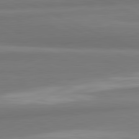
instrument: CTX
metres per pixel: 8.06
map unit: lApd
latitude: 82.0633
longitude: 172.8219
